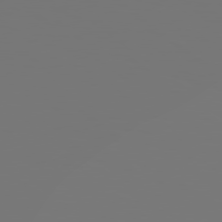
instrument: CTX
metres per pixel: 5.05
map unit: Hpe
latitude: 78.7058
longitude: 176.8597
